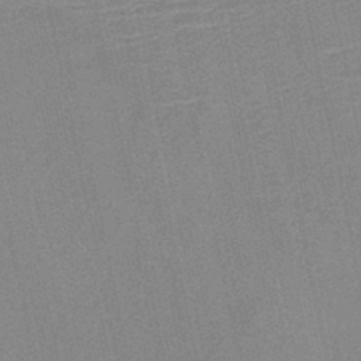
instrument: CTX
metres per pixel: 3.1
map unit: HNb
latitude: -46.0472
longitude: -41.8394
